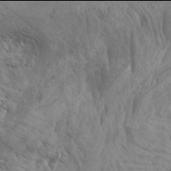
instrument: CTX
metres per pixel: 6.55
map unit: Htu
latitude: -6.0094
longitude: -75.5371
